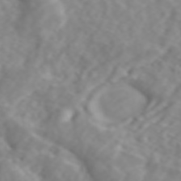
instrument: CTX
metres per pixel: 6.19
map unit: ANa
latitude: 44.8002
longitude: 21.8233
